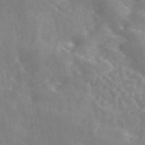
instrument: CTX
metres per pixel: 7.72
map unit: ANa
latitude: 45.7827
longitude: 26.4251
